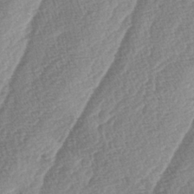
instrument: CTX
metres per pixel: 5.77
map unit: lAa
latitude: -4.1039
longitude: -129.8583
